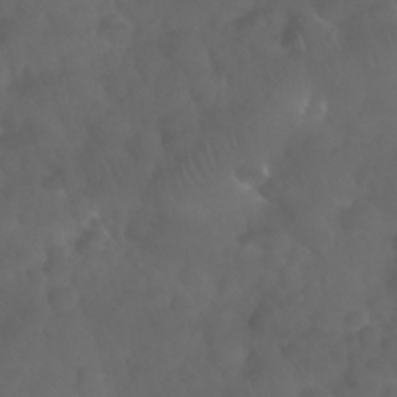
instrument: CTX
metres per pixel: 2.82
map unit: Nhu
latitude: 28.9702
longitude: -65.5182
